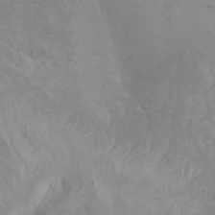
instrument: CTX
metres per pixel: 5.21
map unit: Htu
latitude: -4.3684
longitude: -89.4238
